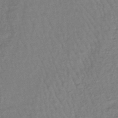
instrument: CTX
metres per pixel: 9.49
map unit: lHb
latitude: -44.2740
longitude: 74.5385
